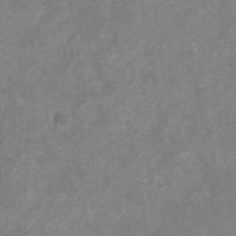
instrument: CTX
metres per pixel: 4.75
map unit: eHb
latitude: -31.9367
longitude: 71.7478
